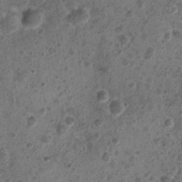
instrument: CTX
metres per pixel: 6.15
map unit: Nhu
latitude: 2.7813
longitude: -14.6491
